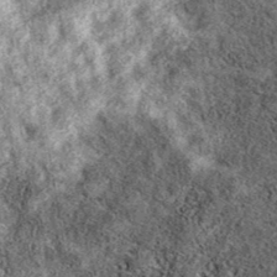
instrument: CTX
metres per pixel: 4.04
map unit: eAb
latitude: 38.4223
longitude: 106.6896
